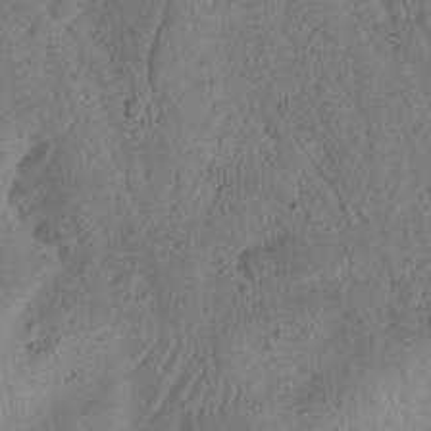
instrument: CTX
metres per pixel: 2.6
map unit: Ht
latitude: 11.7828
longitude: -74.5168
